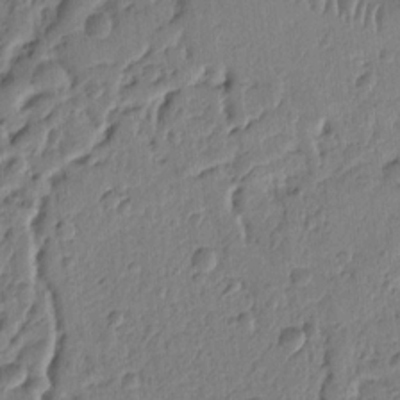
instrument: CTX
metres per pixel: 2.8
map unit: Ht
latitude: 10.1767
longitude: -76.4412
